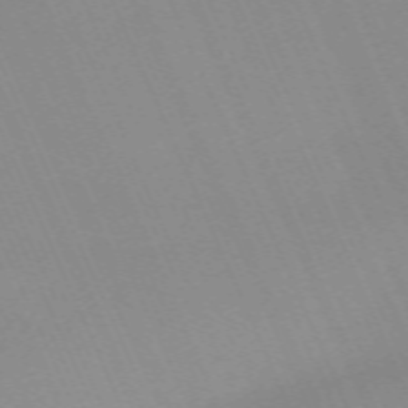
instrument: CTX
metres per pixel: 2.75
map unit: Nhu
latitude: -67.3699
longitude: 39.2376
